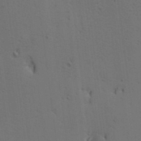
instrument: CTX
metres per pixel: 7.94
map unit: lAa
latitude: 12.6113
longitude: -108.3845
